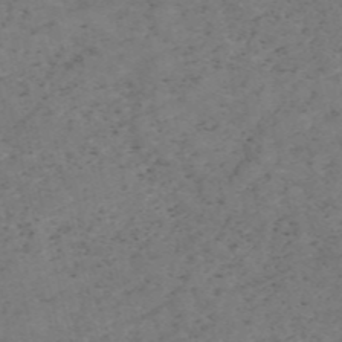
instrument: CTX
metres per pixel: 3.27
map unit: HNb
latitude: -54.8408
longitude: -47.6127
